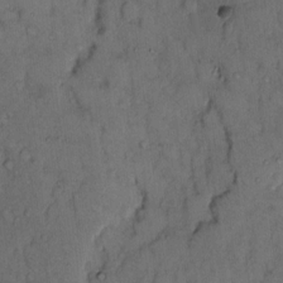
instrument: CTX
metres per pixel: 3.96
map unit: Hto
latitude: 11.1592
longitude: -61.7260
